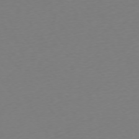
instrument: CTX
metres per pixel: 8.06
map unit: Ap
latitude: -75.0298
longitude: -72.0633
